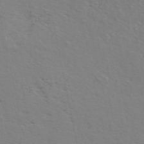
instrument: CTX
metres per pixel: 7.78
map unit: ANa
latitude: 48.7246
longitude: -76.1389
